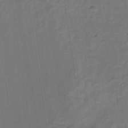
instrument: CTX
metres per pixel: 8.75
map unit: eHb
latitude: -33.1054
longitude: 73.1242
